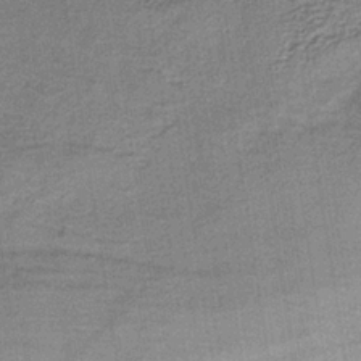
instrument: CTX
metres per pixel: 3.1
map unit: HNb
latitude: -34.6896
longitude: 54.1606
